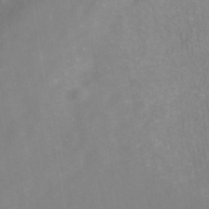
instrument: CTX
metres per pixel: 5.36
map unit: ANa
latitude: 40.2333
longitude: 21.8044
